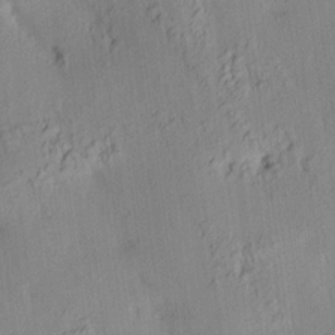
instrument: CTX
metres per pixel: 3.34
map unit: HNhu
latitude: 14.5168
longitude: 12.3873
